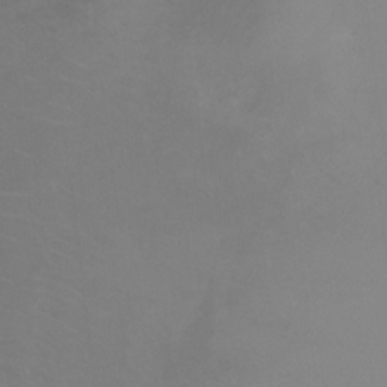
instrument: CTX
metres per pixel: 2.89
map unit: Ht
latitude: -2.5006
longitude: -27.1781
